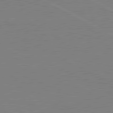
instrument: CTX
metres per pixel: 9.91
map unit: lApd
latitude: 81.0458
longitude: 151.6155
